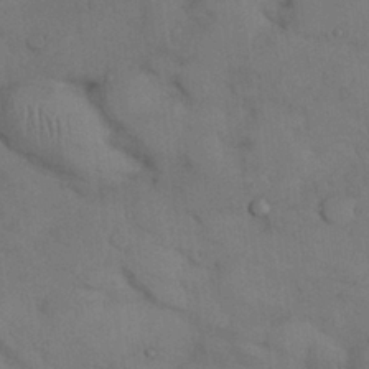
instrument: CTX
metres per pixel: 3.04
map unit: Nhu
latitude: 27.2348
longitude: -70.9514
